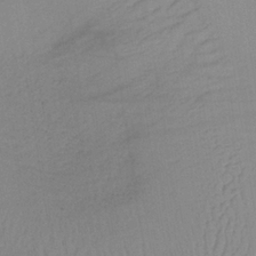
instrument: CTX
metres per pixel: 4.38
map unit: lHb
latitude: -36.0661
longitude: 68.6896
